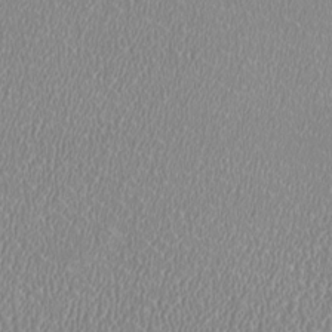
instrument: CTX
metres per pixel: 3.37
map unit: HNhu
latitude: -1.6722
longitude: -1.0269
